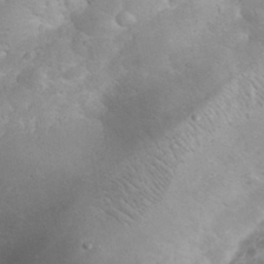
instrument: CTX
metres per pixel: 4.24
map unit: eHh
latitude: 32.2900
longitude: -63.6505
